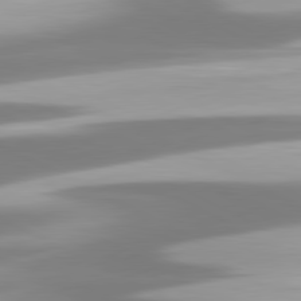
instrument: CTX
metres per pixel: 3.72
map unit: lApd
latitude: 81.1403
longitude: -139.9717
